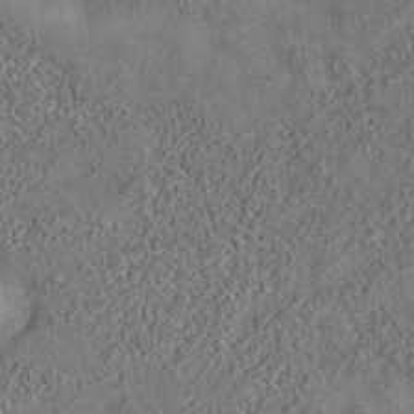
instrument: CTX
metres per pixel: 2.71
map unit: eAb
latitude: 35.1592
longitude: 110.5762
